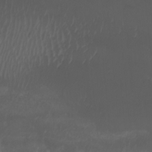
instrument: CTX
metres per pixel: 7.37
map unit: Htu
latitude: -6.8597
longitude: -68.0444
